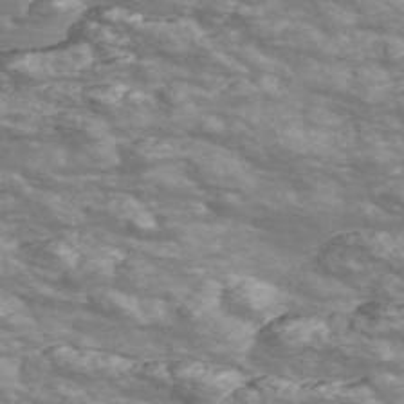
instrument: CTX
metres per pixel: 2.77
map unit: Nve
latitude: -56.7274
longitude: 53.0108
